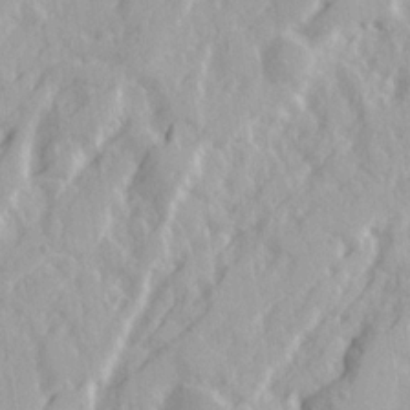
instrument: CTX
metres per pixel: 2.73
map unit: Ave
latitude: 21.4049
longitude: -131.0270
